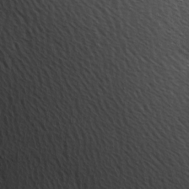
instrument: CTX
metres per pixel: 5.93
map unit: Hve
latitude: 1.9717
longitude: -124.0255
